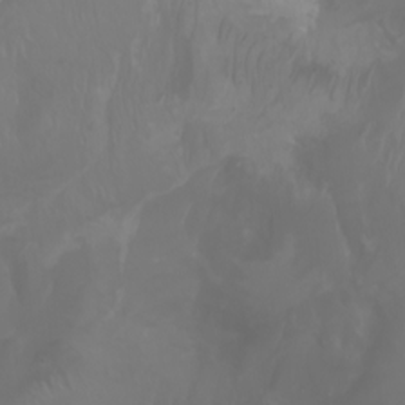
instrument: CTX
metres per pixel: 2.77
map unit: Aa
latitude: -6.8597
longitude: -85.9150
